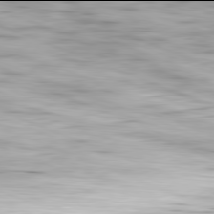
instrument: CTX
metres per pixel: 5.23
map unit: Ap
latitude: -82.0094
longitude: -70.3467
